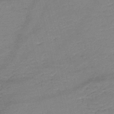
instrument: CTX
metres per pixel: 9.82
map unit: HNb
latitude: -49.5588
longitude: -42.3467
